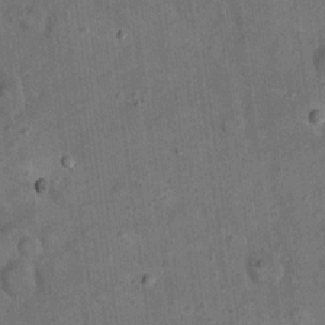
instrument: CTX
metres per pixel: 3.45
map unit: eHh
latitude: 20.2334
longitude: -60.9702
